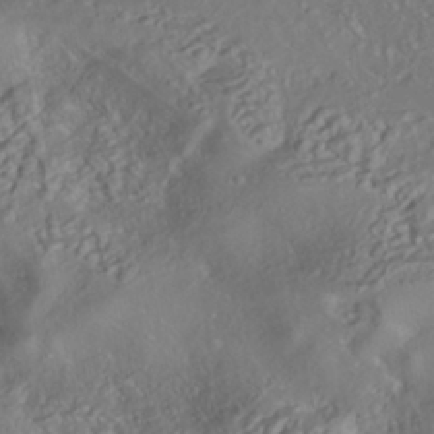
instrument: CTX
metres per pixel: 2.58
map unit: HNhu
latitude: -39.6533
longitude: 107.8989
